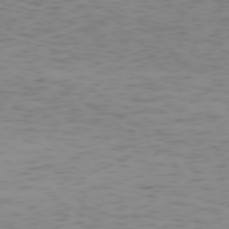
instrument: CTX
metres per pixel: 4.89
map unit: Hpe
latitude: -74.1228
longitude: 7.2187
